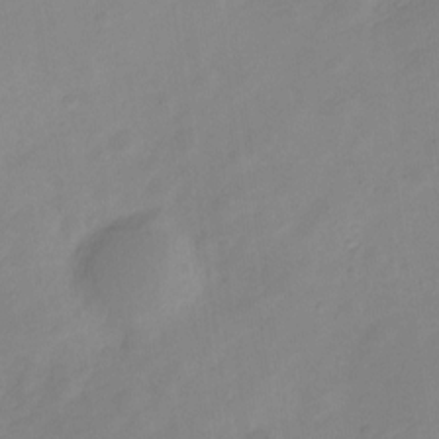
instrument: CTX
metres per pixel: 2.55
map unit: Nve
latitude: -21.4265
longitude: 107.8801
